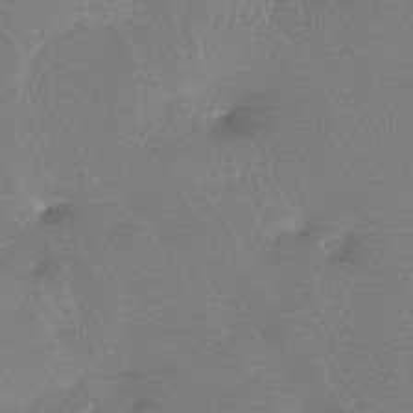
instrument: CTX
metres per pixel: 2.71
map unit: Htu
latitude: -13.6911
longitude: -46.6491
